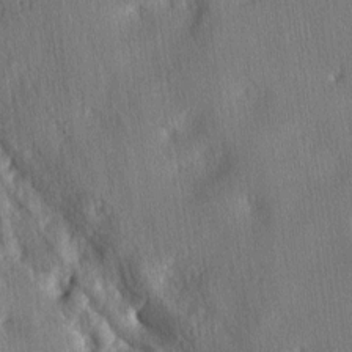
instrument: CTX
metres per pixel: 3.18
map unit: lAa
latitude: -6.2172
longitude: -124.9136
